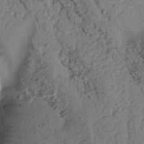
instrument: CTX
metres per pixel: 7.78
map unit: Aa
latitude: 16.0633
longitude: -146.4223
